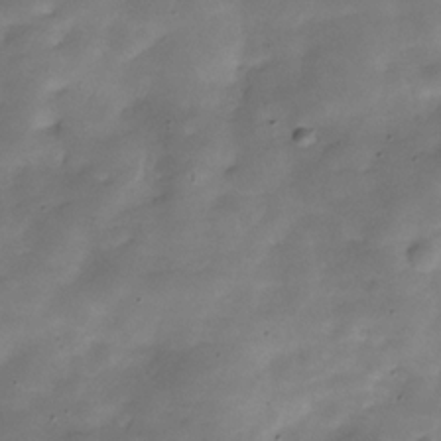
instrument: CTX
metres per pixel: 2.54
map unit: Hve
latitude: -30.1228
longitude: 91.2376
